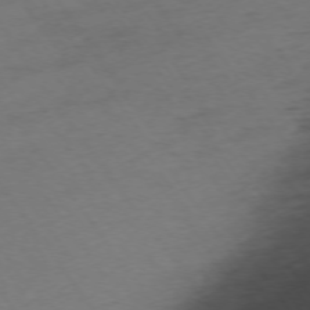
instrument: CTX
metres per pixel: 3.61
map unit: Ap
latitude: -74.6897
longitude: -73.5372
